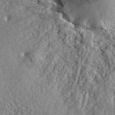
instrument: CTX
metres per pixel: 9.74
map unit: ANa
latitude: 41.3292
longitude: -86.4034
